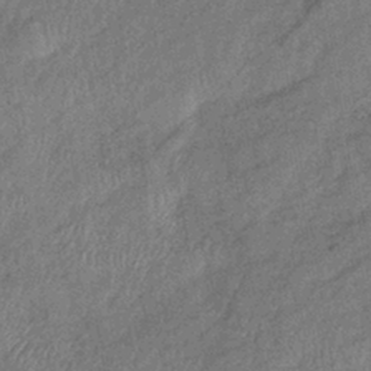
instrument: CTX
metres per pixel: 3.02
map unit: eHb
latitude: -38.9731
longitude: 77.7100
